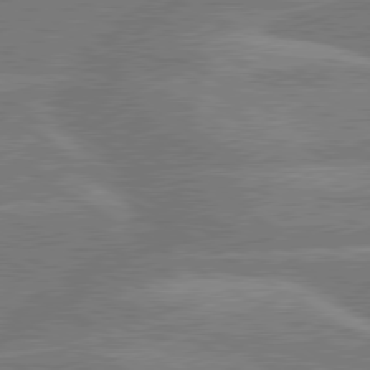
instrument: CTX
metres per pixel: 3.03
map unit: lApd
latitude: 79.8773
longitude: -133.7072
